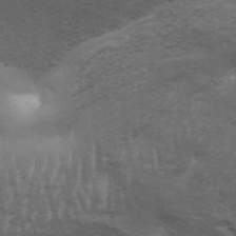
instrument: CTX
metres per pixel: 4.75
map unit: Aa
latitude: 33.9150
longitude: -135.7449
